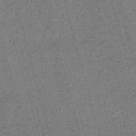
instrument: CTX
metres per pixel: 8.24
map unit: lHb
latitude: -46.0850
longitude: 78.1416
